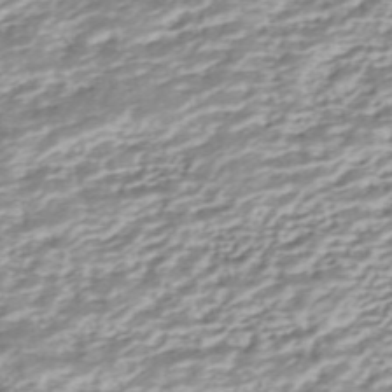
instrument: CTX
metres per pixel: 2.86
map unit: ANa
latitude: -44.5574
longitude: 105.1242
